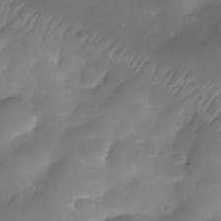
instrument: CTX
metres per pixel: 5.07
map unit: Nhe
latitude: -34.3495
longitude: -146.3090
